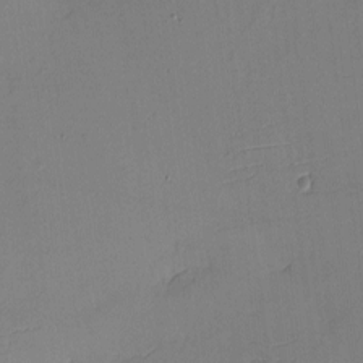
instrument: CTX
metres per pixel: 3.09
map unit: eHh
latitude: -4.3117
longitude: -79.9150
